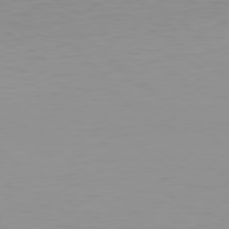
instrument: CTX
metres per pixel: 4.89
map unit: Hpe
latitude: 78.7247
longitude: -141.3103
